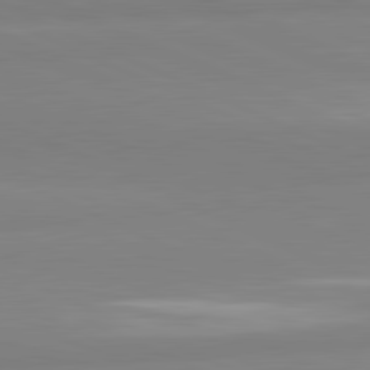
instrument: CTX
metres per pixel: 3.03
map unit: lApd
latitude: 81.9717
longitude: 179.0864
